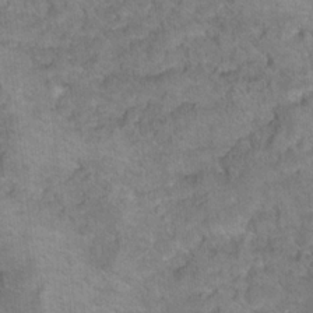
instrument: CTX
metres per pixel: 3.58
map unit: Hto
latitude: 18.4979
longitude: -39.1025
